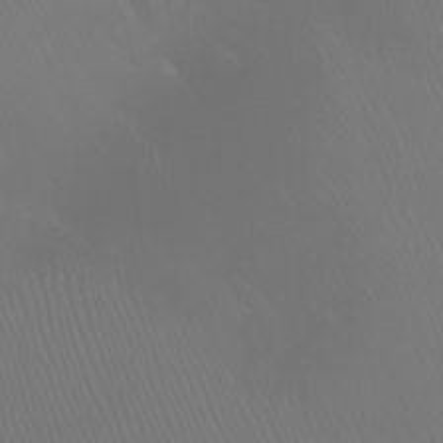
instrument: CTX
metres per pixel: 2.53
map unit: Nhu
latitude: -4.8030
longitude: -90.4601
